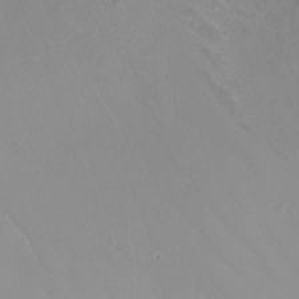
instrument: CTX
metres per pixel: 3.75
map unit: Nhu
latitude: -7.5777
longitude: -93.5182
